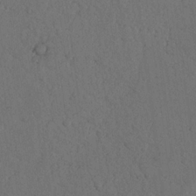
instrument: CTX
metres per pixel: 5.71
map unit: Nhu
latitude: 20.8947
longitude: -75.6316
